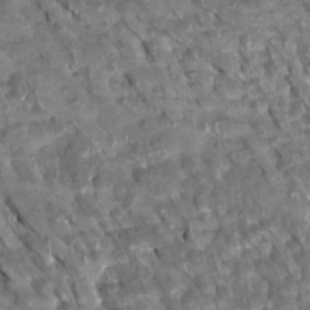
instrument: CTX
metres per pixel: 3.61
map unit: Htu
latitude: 1.7638
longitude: 142.6518
